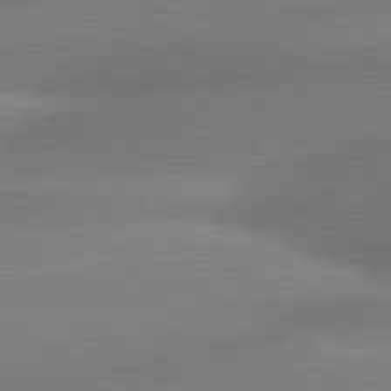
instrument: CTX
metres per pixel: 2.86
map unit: lApd
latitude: 80.6868
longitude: -163.4238
